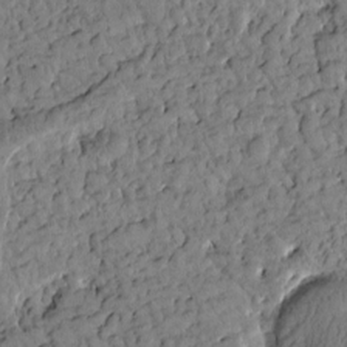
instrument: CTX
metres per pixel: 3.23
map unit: Htu
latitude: 1.0836
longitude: 176.8786
